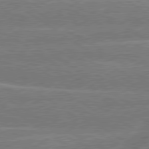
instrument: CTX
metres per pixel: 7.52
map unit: lApd
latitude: 79.6505
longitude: -145.6505
